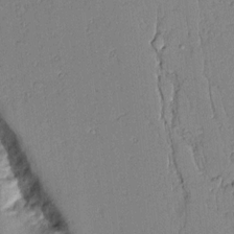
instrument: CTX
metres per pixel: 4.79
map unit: Aa
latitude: 10.4223
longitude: -129.2915
